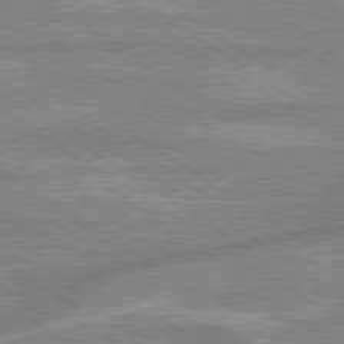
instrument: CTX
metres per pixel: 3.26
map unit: lApd
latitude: 79.4427
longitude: -170.4412
